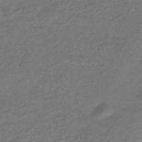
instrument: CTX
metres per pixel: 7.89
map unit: HNhu
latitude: -44.7085
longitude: 93.4076
